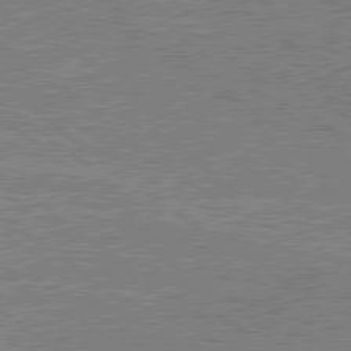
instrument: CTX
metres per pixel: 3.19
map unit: lApd
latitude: 79.5938
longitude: 167.4265
